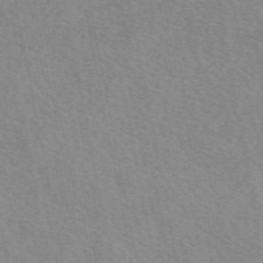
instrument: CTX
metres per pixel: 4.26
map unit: eAb
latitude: 51.1025
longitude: 107.1054
